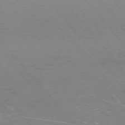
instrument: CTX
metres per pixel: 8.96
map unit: Ap
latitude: -75.6533
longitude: -69.5182
